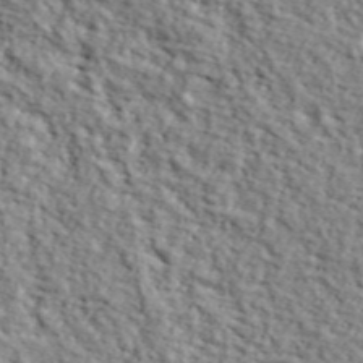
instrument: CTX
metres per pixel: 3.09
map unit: lHvf
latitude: 38.0633
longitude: -87.0269
